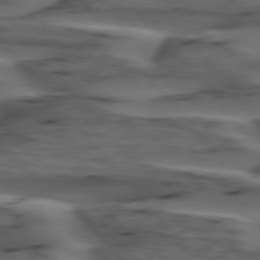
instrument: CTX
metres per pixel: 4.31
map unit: lApd
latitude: 75.7639
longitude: -71.3481
